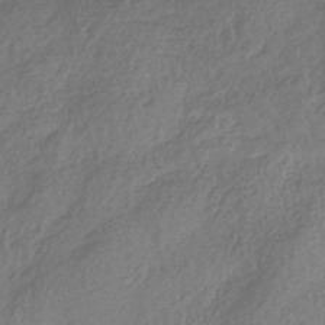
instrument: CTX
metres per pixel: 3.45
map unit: eHb
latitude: -37.5210
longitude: 80.9920
